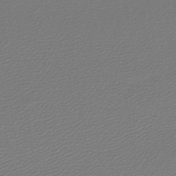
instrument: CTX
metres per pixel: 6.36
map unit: lHb
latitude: -44.7652
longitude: 74.8030
